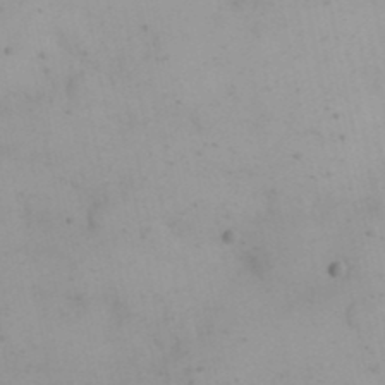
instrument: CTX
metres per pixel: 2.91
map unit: eHh
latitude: 24.2333
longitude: -66.2522
